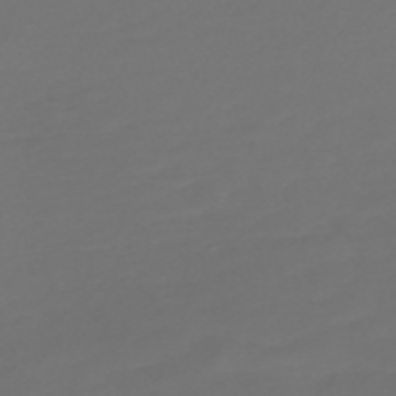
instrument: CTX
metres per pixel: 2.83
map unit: Nve
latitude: -59.2753
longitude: 57.8989
